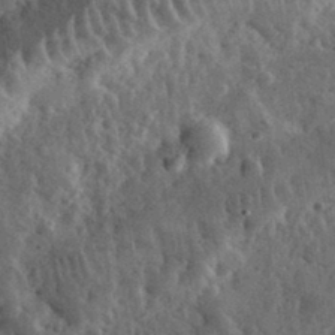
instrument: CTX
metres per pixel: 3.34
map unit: eHh
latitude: 33.8205
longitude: -80.0444
